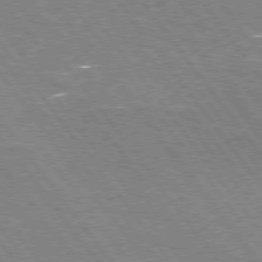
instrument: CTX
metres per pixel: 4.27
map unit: Hpe
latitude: 75.4426
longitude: -157.8772
